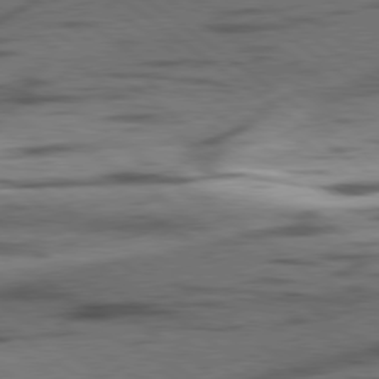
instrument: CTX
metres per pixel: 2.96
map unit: lApd
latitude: 78.7813
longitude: -51.0647
